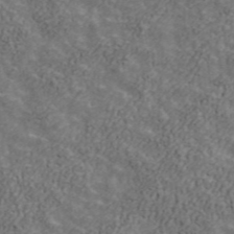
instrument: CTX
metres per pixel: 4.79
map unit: ANa
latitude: 42.1956
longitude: 29.4077
